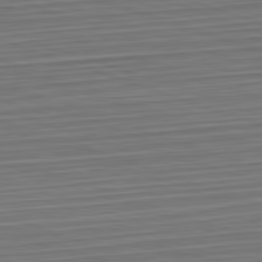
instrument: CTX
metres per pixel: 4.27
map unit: Hpe
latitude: -82.7652
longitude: 14.0094
